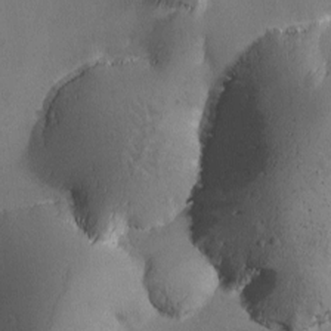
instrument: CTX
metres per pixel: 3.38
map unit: Ave
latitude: -7.2943
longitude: -119.5560
